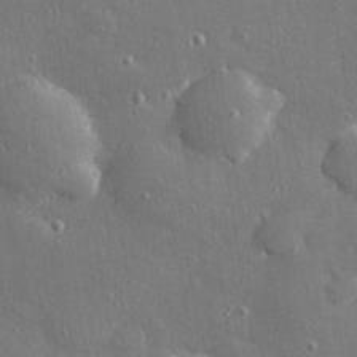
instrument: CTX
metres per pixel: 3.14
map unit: Hve
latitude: 28.2144
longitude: -90.4034
